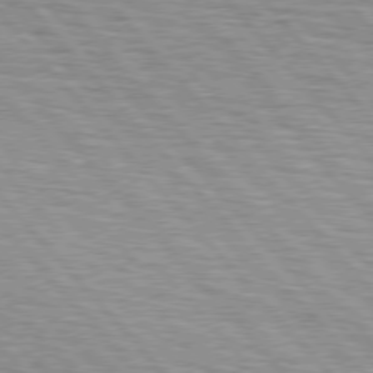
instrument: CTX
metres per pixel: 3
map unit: lApd
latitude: 76.2333
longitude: -72.4790
